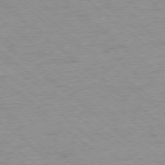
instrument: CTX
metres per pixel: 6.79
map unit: Ap
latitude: -78.4251
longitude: -83.8961
